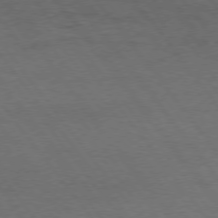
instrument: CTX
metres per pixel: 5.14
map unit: Hpe
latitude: 74.8191
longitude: -141.4426
